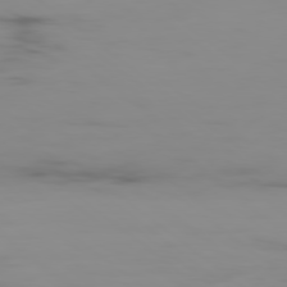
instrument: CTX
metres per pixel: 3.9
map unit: Ap
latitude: -79.6155
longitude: -71.4048
